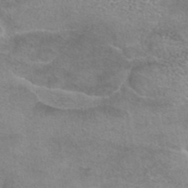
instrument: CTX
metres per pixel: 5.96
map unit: eAb
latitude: 44.2333
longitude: 103.6344
